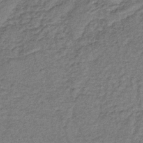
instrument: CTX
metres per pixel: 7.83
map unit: lHb
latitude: -35.8422
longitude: 70.5574
